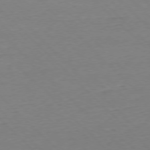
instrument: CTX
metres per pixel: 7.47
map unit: Ap
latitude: -77.1998
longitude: -92.1955
